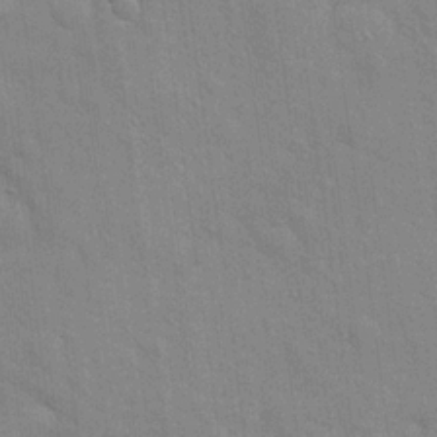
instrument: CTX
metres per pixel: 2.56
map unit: Hto
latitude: 20.3468
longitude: -54.0633
